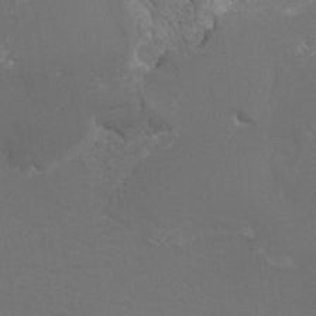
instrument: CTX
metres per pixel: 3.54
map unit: Htu
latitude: -13.4832
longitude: -48.2334
